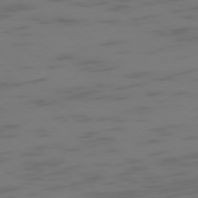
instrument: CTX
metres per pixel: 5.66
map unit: Ap
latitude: -76.9164
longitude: -67.9150
